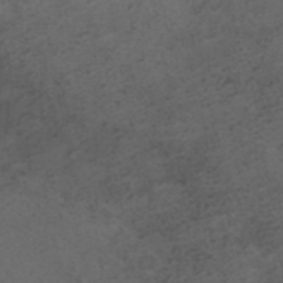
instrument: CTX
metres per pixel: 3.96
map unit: ANa
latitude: 35.9717
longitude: 14.1795
